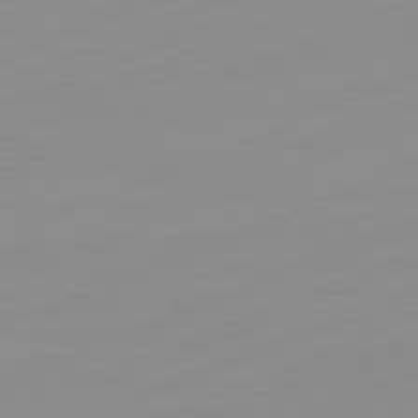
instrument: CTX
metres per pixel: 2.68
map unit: Ap
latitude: -81.7667
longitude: -86.7057
